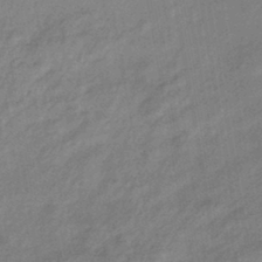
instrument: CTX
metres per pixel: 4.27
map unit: HNhu
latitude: -42.4817
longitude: 89.9178
